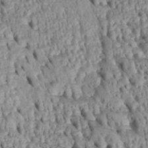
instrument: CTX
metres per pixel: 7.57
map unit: Htu
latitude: -4.8030
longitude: 152.8974
